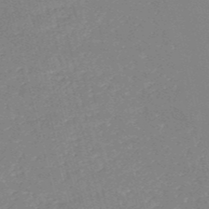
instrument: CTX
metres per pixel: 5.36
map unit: HNb
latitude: -52.9163
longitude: -36.8569
